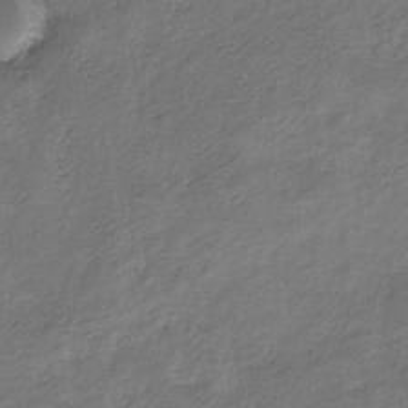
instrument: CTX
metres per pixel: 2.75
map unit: eHb
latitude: -30.0094
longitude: 69.3887
